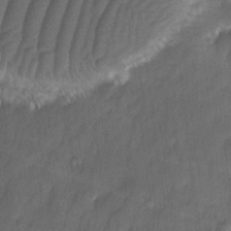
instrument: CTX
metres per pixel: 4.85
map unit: Ave
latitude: -11.2943
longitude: -121.5749
